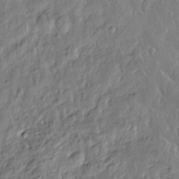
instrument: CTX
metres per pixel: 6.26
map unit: Htu
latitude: -3.1809
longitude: 178.8786
